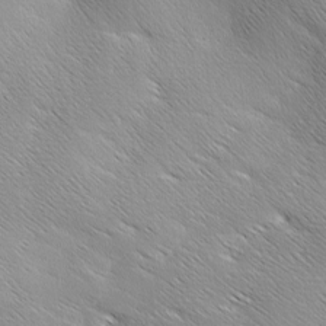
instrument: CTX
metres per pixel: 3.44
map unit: Ave
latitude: 1.6127
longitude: -114.2144
